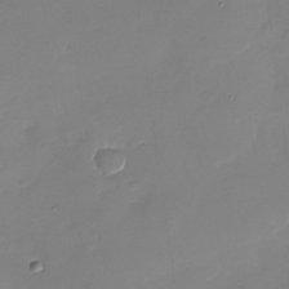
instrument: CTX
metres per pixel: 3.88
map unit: Nhu
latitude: -28.1039
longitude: -64.7246
